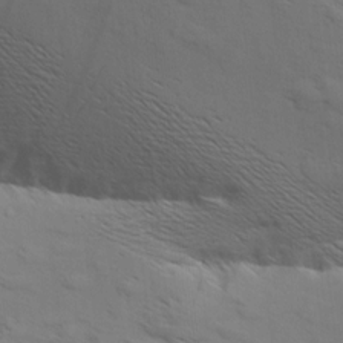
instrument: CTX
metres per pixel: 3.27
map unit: Aa
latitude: 9.3671
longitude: -140.8002
